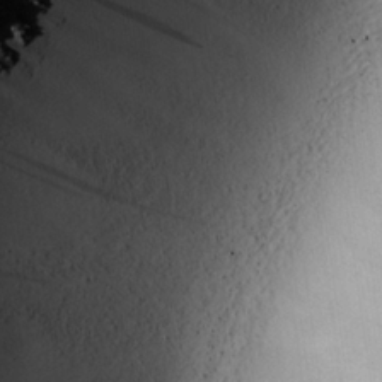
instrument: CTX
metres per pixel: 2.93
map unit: lAvf
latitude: 25.5560
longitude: -111.1781
